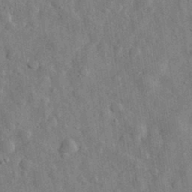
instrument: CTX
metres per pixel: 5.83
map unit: eHh
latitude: 31.4994
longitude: -74.2145
